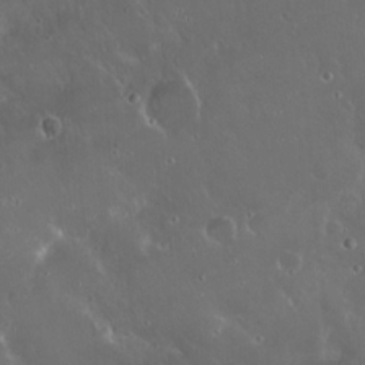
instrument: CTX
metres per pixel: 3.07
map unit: Hto
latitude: 19.1025
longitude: -57.8205
